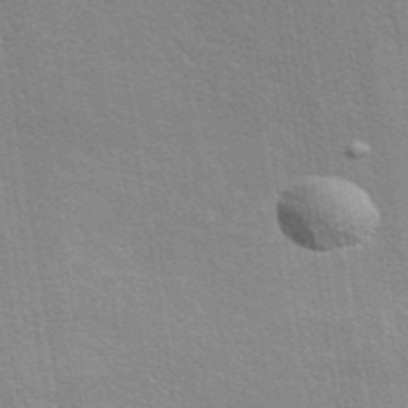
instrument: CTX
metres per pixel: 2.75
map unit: eAb
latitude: 44.0822
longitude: 112.2551
